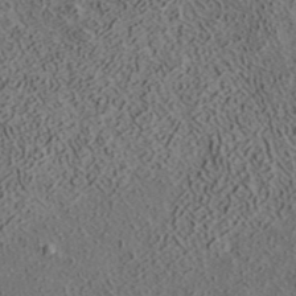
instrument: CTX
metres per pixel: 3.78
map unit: ANa
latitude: 39.1781
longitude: 22.2551
